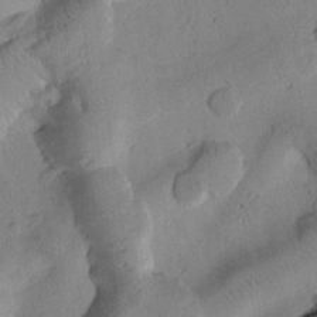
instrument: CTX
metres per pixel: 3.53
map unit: Htu
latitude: 0.7813
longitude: 175.4643
